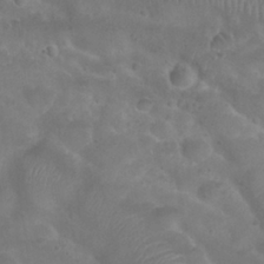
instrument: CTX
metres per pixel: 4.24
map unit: Nhu
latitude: 25.9150
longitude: -52.5546
